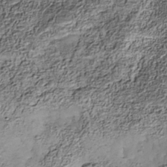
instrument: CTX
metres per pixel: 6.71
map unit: Nhe
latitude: -38.3495
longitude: -147.4805
